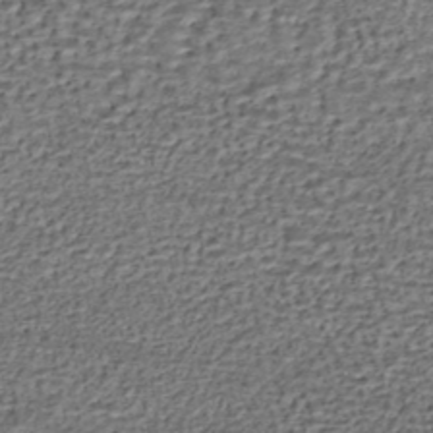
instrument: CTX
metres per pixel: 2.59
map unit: HNhu
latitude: -45.5399
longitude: 106.4629
